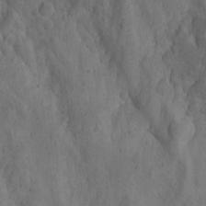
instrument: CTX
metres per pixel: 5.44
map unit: Htu
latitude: -8.1984
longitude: -66.5923
